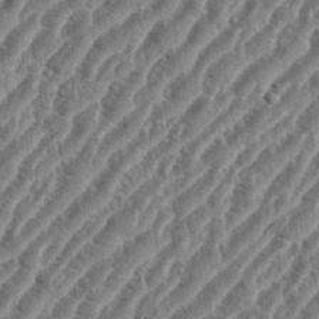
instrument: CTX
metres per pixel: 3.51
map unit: eHh
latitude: 36.1956
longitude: -135.0080
